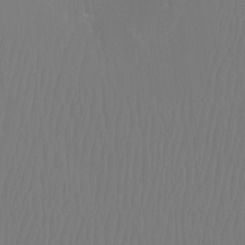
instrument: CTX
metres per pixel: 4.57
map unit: Ht
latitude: -7.3698
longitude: -31.3860
